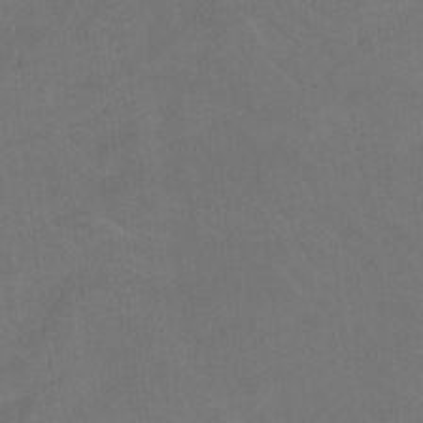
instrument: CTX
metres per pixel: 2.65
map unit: Hto
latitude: -3.8800
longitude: -35.9339
